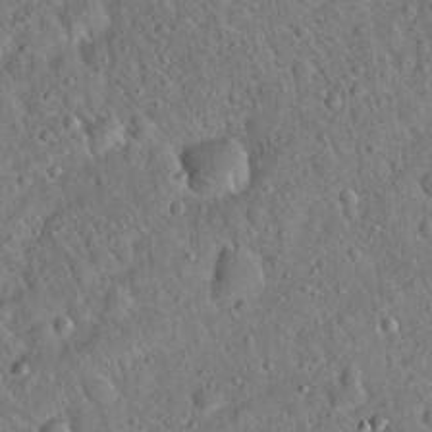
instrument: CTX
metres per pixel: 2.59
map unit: Hto
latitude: 19.2726
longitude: -52.6869
